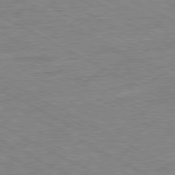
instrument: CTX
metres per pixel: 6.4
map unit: Ap
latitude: -80.7086
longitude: -76.8191
